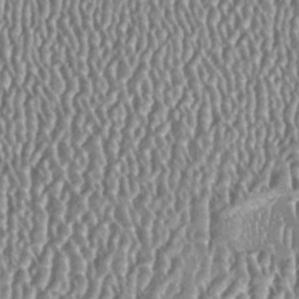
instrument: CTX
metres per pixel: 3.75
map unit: HNhu
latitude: 0.5734
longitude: 0.5007
